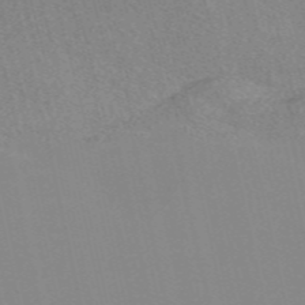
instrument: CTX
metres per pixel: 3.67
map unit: Nve
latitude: -57.1620
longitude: 60.6896
